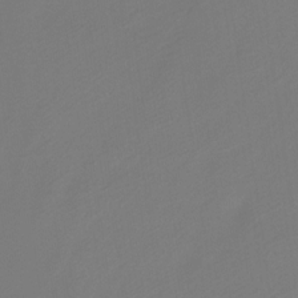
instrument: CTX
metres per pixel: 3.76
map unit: Htu
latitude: -12.7085
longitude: -48.7624
